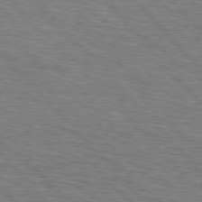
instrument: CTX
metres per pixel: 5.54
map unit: Hpe
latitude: 76.6490
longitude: -160.9891
